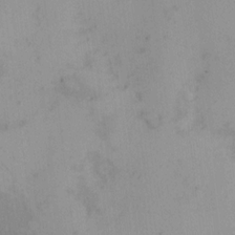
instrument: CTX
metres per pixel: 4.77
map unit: eHh
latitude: -9.4265
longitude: -66.8002
